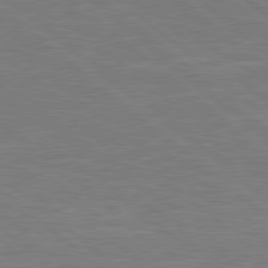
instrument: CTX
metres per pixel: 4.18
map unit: Hpe
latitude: 78.7247
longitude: -152.8947
